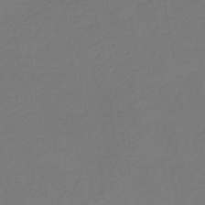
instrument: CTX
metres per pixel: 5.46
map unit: HNhu
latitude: -43.0864
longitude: 97.5399
